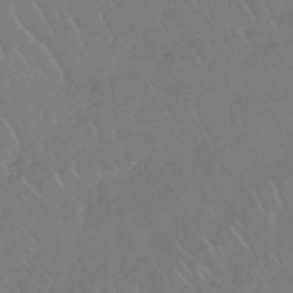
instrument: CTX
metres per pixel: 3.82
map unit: lHb
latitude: -45.1053
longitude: 68.8408
